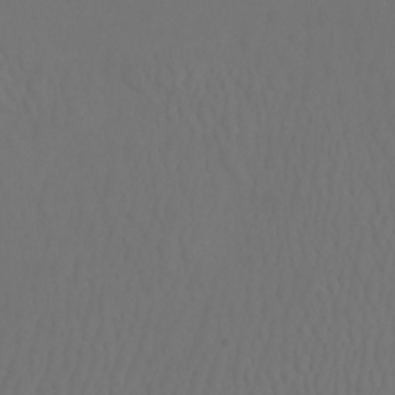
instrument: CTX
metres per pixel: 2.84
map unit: Htu
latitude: -6.2928
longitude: -70.5923
